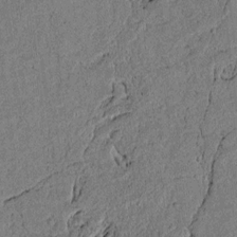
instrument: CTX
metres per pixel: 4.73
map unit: lAvf
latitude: 4.7813
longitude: 168.3117
